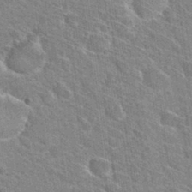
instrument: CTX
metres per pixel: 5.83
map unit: Hto
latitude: 31.1781
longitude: -44.4412
